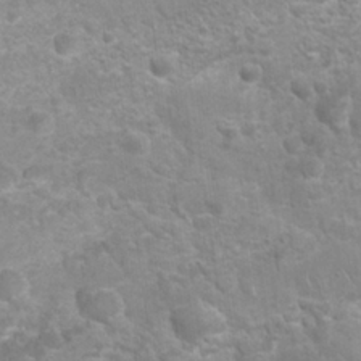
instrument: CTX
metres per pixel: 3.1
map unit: Nhu
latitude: 26.5735
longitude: -63.0270
